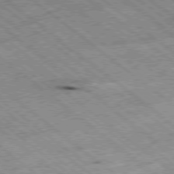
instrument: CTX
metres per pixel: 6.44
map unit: Ap
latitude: -78.8597
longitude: -51.3859
